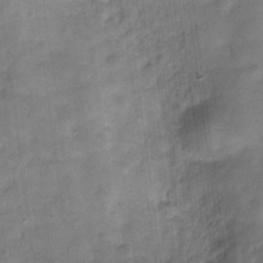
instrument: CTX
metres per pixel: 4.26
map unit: Hve
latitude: -31.5588
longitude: 92.6707
